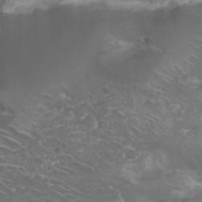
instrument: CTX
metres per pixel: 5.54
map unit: Nhu
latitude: 4.8002
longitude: -17.5749
